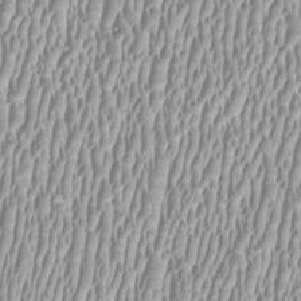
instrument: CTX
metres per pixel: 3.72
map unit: HNhu
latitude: -0.0661
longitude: -0.5168
